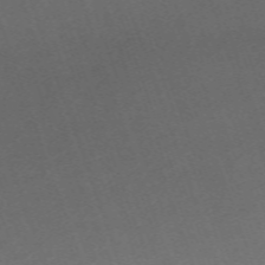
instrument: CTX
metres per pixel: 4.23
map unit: eHh
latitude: -63.7477
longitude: 50.8219
